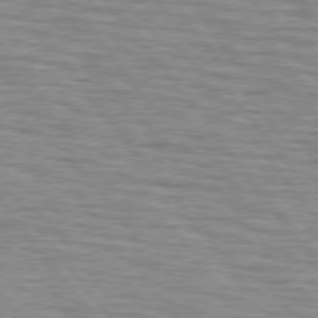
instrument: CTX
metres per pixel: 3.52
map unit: lApd
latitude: 75.4426
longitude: -75.9150
